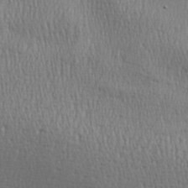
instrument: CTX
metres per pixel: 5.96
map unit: Aa
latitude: 28.0633
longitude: -138.4979
